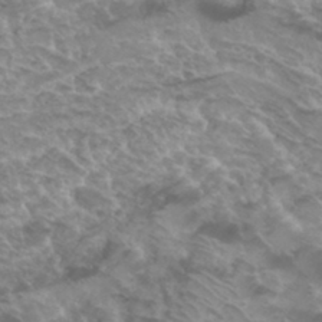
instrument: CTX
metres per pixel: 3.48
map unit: Hto
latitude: 33.1592
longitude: -44.0633
